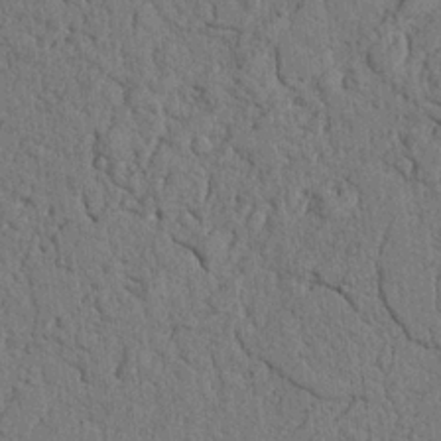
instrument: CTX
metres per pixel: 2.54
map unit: Nhu
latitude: 20.4412
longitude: -76.0822
